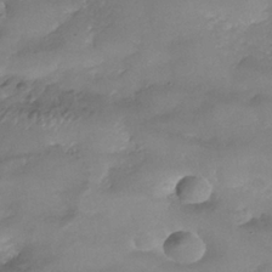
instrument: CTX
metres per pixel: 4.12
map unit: Nhe
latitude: -37.5777
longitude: -119.2726
